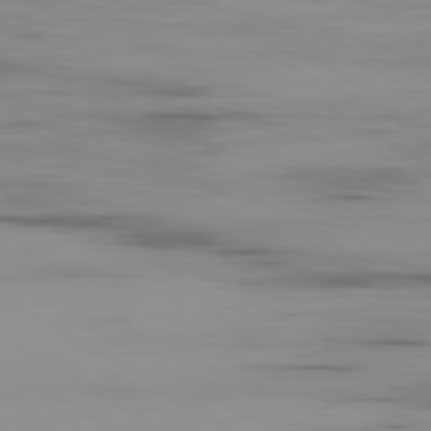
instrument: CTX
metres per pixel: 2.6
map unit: Ap
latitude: -79.7855
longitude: -78.0444
